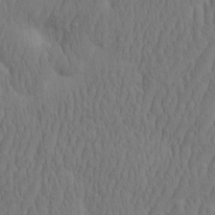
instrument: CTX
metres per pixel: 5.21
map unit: eHh
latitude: -2.2739
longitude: 15.5022
